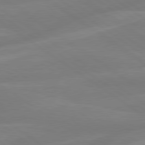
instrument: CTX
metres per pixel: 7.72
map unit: lApd
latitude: 79.3293
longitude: -142.4412
